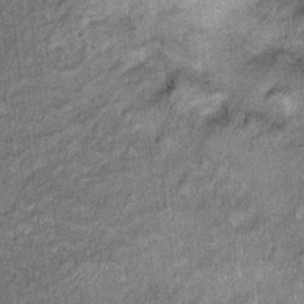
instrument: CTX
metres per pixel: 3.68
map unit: Ht
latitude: 8.6679
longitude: -37.4426
